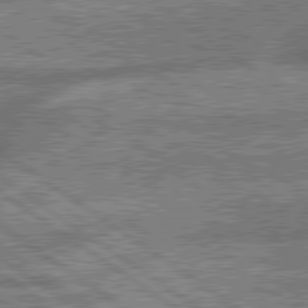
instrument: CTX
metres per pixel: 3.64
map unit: lApd
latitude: 79.9150
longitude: -168.8380
